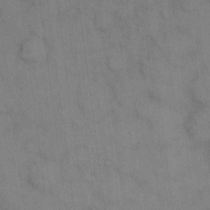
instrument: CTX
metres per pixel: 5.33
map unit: eHh
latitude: 14.2334
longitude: -62.6869
